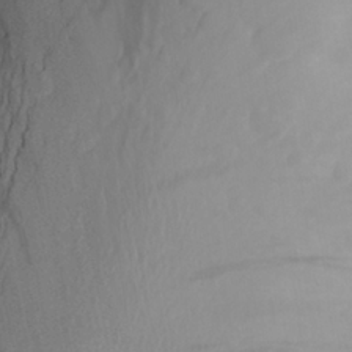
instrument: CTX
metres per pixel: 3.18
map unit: Aa
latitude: 26.5168
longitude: -147.1215
